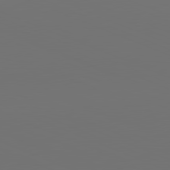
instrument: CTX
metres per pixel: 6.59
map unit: lApd
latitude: 81.6694
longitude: 146.6896
